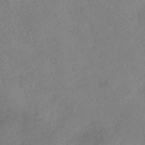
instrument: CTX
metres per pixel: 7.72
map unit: HNhu
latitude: -40.4062
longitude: 98.2550
